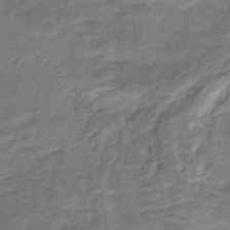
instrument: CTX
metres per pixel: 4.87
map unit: eHb
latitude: -32.4062
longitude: 67.3887
